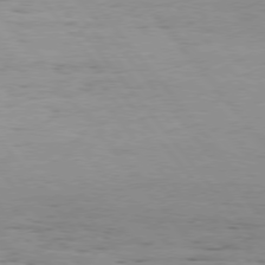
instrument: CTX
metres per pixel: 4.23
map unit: Hpe
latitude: 75.5182
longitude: -143.8206
